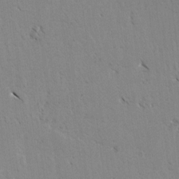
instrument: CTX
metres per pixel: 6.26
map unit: lAvf
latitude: -4.6707
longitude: -114.1388
